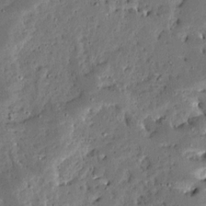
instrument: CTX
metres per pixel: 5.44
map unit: Ave
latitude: 13.7072
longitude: -138.0444
